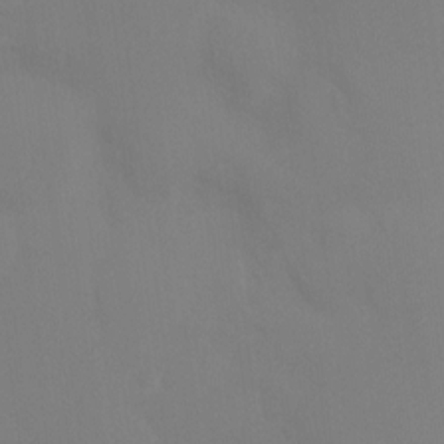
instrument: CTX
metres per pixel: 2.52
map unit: Ht
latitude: -10.2173
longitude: -33.6694
